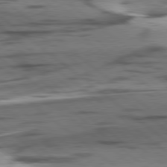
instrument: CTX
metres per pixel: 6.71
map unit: lApd
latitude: 78.7247
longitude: -50.3467
